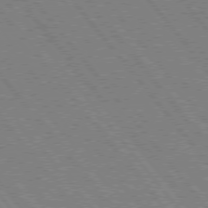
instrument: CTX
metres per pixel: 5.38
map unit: Hpe
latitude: 75.4049
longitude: -150.0444
